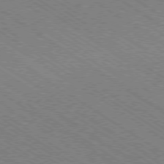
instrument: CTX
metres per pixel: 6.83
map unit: Ap
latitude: -79.2187
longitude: -79.5749
